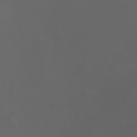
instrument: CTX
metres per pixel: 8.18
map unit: Nhu
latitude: -5.3131
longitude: -89.9717
